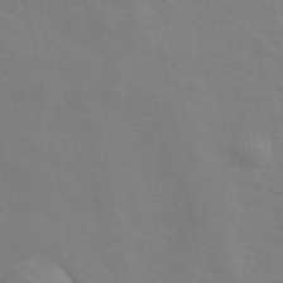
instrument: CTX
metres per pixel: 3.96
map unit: Hve
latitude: 33.5371
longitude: 150.6141
